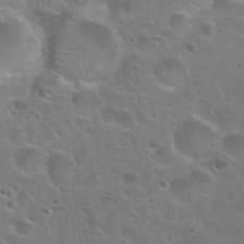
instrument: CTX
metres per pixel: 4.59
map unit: Hto
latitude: 23.9150
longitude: -50.6868
